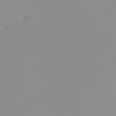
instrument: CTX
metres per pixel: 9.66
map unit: Hto
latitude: -8.6518
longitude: -42.6302
